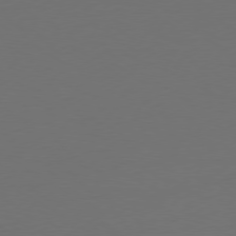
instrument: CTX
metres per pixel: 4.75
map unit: Ap
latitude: -79.6721
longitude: -64.5546
